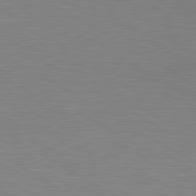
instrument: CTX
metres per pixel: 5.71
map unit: lApd
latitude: 80.2522
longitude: 125.7100
